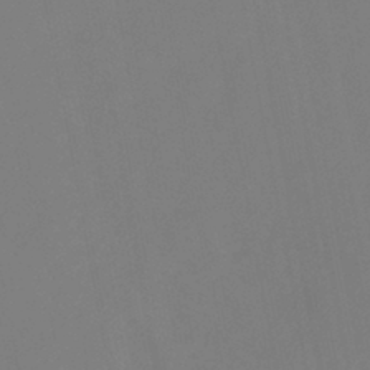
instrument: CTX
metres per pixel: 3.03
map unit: HNhu
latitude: -27.0297
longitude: 74.0094
